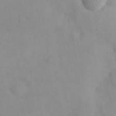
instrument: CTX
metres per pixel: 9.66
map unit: eHh
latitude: 24.7435
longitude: -64.8380
